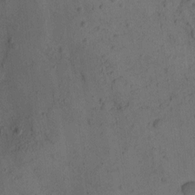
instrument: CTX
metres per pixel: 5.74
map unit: eHh
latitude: -1.5966
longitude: 17.0487
